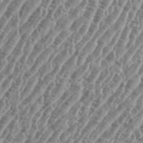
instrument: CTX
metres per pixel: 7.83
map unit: eHh
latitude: 36.9325
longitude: -135.8583
